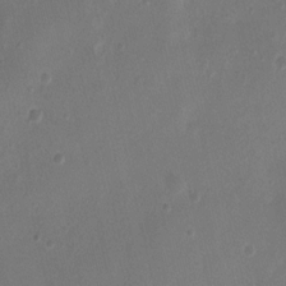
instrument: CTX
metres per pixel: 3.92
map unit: Nhu
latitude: 4.7813
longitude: -16.7813
